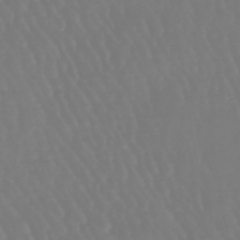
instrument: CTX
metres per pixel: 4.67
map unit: eHb
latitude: -46.3684
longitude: 79.5399
